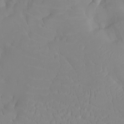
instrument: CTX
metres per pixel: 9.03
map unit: Nhu
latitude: -5.3509
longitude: -92.8380
